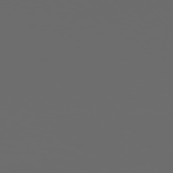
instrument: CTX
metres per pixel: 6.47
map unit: Hpe
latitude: 76.5168
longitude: -140.8758
